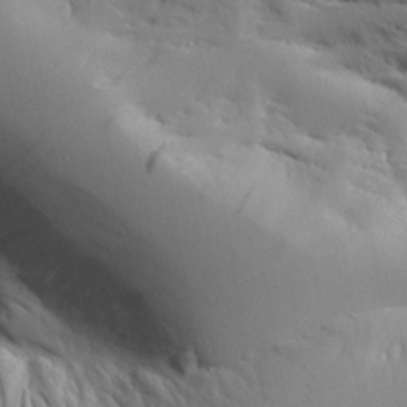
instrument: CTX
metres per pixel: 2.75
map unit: Aa
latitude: 24.4601
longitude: -133.0458
